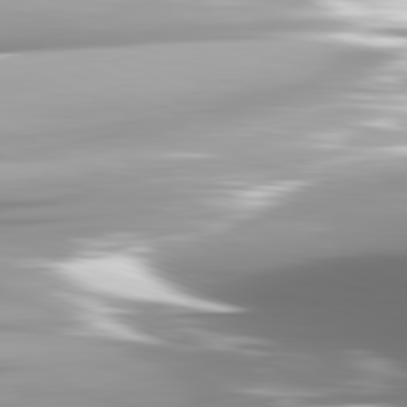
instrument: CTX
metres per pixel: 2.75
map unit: lApd
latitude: 82.0444
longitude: -147.8584
